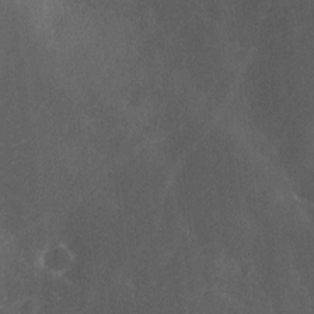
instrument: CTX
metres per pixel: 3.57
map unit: Ave
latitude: 2.0822
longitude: -111.9150
